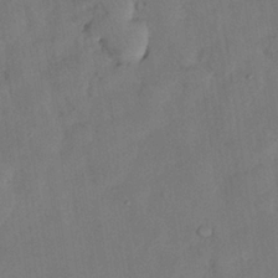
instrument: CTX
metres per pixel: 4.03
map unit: Nhu
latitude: 26.9136
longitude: -72.9703
